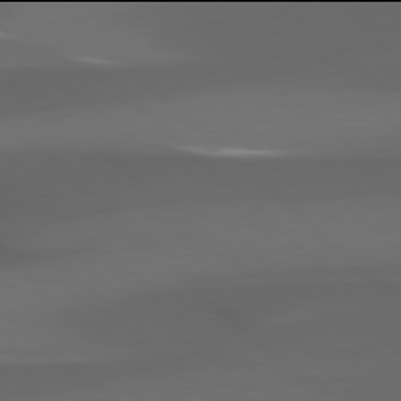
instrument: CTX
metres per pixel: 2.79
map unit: Hpe
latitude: 77.9906
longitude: -164.8758
